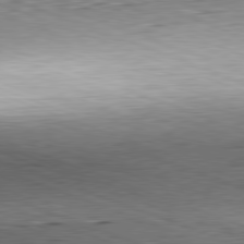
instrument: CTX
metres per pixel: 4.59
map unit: Hpe
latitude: -82.1417
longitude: 13.4077
